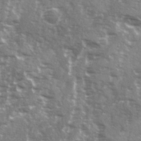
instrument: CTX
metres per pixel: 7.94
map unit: Ave
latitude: 21.9339
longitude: -132.8758
